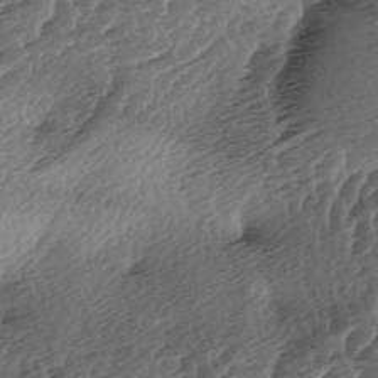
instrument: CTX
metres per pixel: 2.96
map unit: lAa
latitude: -3.4265
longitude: -126.8569
